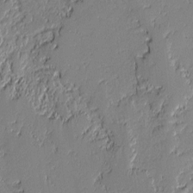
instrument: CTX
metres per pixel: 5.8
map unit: lAvf
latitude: -0.5385
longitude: -108.4034
